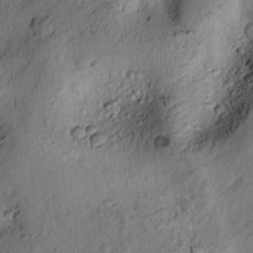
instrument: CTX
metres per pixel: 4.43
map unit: lAvf
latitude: 7.6505
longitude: 165.4455
